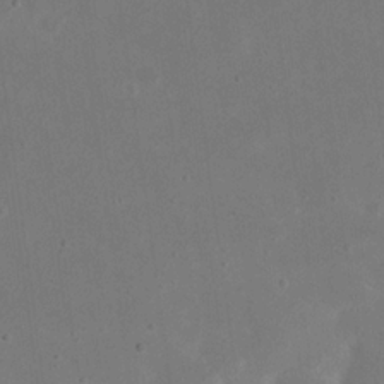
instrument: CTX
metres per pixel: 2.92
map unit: eHh
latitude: 20.6869
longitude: -70.8191
